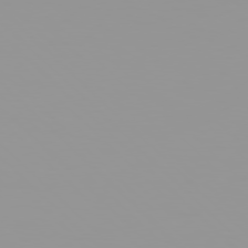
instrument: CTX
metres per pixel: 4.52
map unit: Hpe
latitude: 77.6882
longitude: -140.9135
